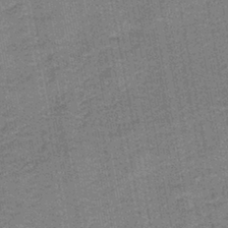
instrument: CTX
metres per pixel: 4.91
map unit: eAb
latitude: -38.9920
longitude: 52.8030
